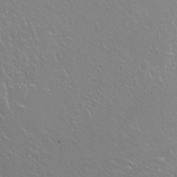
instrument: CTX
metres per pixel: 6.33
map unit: Nhu
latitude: -5.5777
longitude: -79.2726
